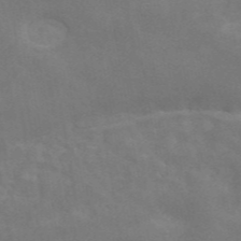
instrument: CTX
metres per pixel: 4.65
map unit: ANa
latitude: 45.3104
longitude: 26.2739
